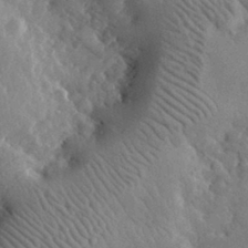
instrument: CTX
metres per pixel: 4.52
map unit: lHvf
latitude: 32.8002
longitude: -85.9339
